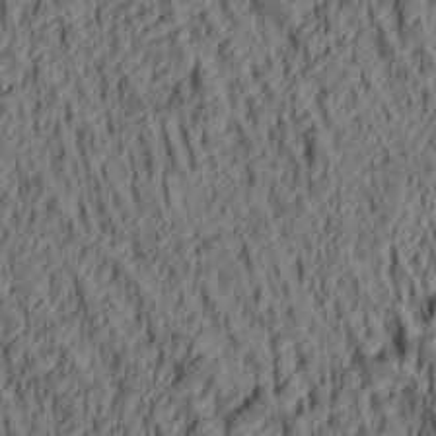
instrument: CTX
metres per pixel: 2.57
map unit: lAa
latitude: 5.1214
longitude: -115.0647
